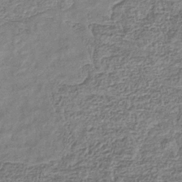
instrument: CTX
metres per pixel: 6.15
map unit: eHb
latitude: -35.8044
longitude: 80.2551
